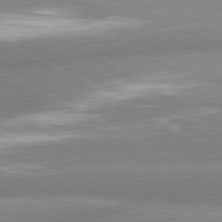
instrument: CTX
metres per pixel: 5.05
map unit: lApd
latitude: 81.1025
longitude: -163.2726
